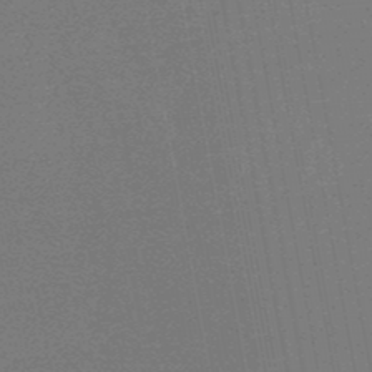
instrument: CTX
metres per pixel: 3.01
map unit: lHb
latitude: -48.9542
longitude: 82.7274
